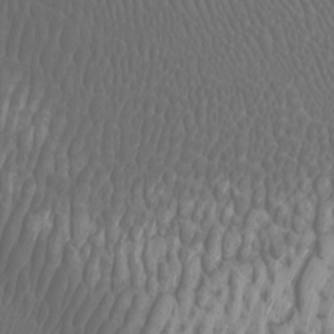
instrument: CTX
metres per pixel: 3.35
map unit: Htu
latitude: -4.9541
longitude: -89.9528
